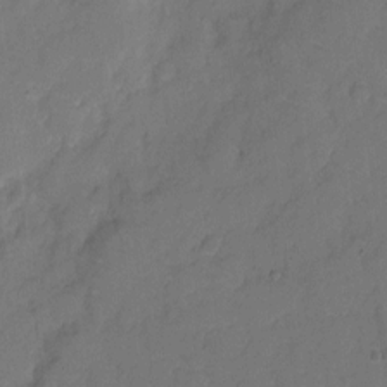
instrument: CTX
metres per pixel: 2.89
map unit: eHh
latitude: 5.8961
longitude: -65.3671
